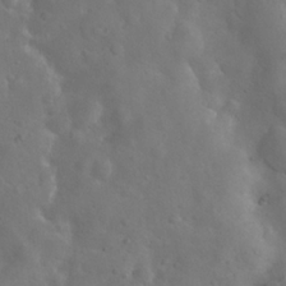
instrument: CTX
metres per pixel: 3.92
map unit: Hto
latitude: 18.5168
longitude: -53.7639
